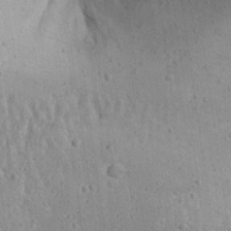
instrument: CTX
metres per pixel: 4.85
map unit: Aa
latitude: 32.0822
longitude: -133.3104
